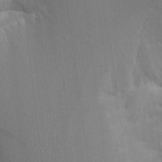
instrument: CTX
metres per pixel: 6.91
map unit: Aa
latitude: 16.5168
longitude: -149.1403
